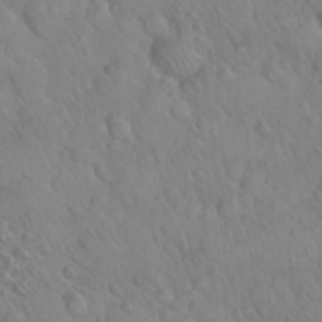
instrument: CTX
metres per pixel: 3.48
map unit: Nhu
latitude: 26.4979
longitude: -55.9339
